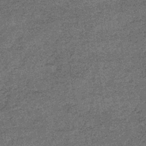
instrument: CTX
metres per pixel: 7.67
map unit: lHb
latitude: -39.7477
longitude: 66.1228
